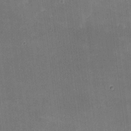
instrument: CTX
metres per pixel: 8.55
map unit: eHh
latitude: 8.3278
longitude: -73.1781
